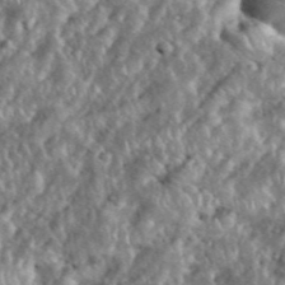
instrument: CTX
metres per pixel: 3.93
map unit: eHh
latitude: 38.6868
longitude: -56.9135
